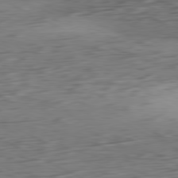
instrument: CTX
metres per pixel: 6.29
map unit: Ap
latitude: -81.1620
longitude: -62.8758
